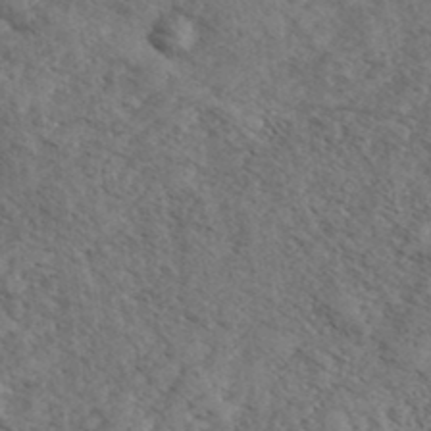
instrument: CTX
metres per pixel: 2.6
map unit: eHh
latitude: 35.6694
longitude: -140.0633
